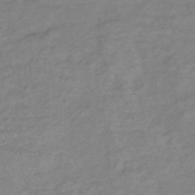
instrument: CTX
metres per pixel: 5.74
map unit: lHb
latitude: -36.9352
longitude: 71.7667
